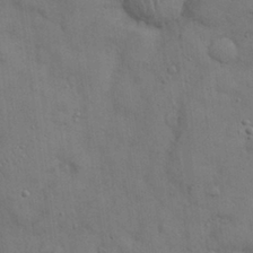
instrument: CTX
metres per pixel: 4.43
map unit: Nhu
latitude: 28.8569
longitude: -69.5560
